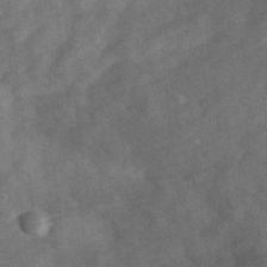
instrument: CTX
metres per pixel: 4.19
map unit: Ave
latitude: 1.1403
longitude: -111.5938
